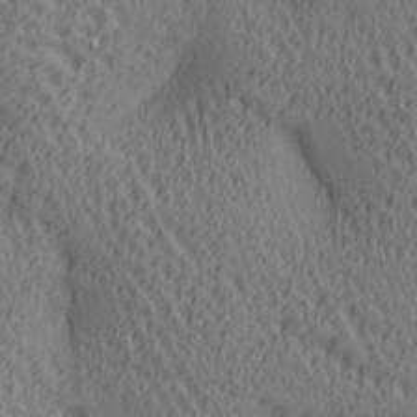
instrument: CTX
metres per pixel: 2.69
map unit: lAa
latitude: 5.6694
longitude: -117.2159
